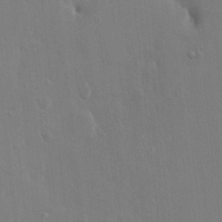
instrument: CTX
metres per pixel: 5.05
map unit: HNhu
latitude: 7.3482
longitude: 3.8800
